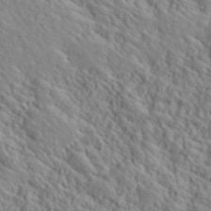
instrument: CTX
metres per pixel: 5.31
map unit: lHvf
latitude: 39.9906
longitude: -89.3293
